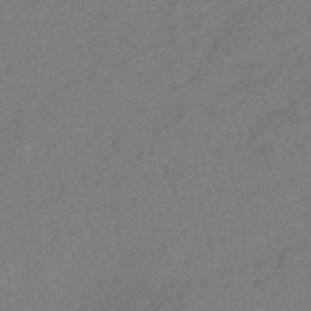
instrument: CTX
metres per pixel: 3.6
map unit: lHb
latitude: -39.8800
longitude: 72.6329
